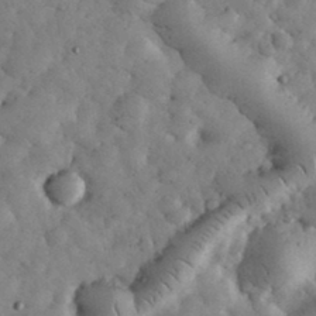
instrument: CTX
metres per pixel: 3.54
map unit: eHh
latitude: 34.0255
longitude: -68.7246
